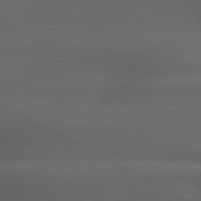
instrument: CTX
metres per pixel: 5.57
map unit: lApd
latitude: 79.2915
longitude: -119.2537
